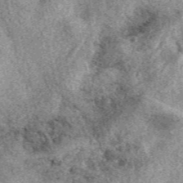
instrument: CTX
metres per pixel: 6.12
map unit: eAb
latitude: 39.5938
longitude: 109.7289
